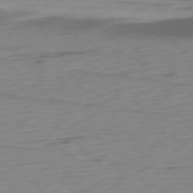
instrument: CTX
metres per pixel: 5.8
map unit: Ap
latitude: -77.0486
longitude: -78.3279
